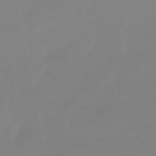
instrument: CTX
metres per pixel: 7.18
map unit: lHb
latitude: -49.1998
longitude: 79.7855
